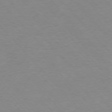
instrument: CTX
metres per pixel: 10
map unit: Ap
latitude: -76.9920
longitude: -88.3090
